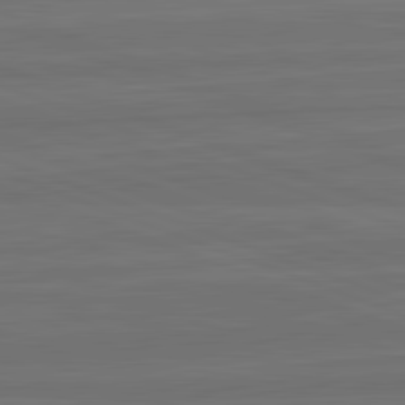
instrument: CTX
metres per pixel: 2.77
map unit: lApd
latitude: 82.5356
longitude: -179.8206
